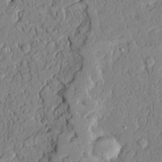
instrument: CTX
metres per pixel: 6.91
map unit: Ave
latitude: 21.7828
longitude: -128.6112
